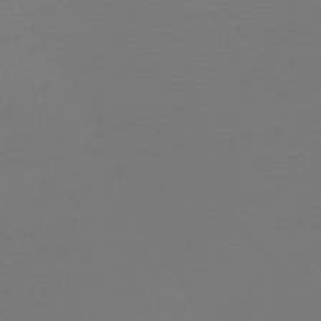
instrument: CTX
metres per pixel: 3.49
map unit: lHb
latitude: -46.1794
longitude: 72.5007
